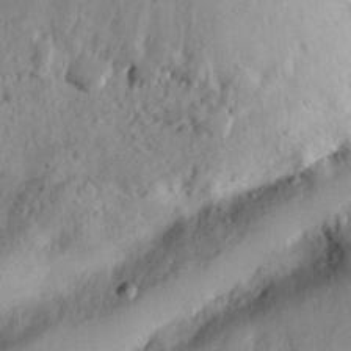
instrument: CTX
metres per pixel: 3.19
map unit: eHh
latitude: 27.8583
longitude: -81.0080
